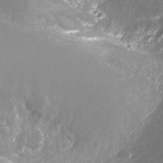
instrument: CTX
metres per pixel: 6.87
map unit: Nhe
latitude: -35.7289
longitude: -91.3860
